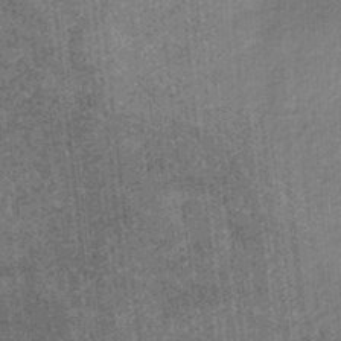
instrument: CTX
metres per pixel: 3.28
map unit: eHb
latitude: -34.6141
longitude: 79.2942
